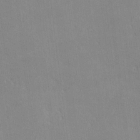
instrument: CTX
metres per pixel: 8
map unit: lHvf
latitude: -11.6722
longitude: -102.1955
